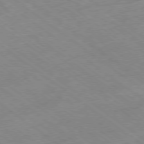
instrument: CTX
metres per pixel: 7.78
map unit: Hpe
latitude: -78.4440
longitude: -22.3845
